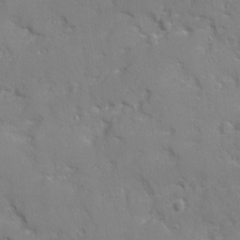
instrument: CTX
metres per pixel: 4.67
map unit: Ave
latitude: 12.4979
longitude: -101.7072
